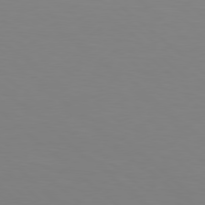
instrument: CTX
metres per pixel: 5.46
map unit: Hpe
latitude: 78.1389
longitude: -172.5545
